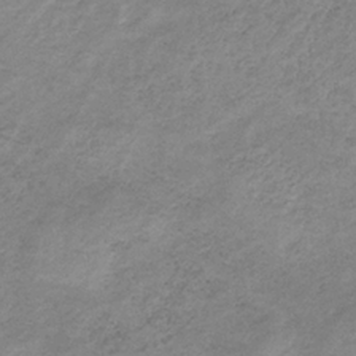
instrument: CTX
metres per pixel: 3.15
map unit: HNb
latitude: -33.0109
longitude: 60.2551
